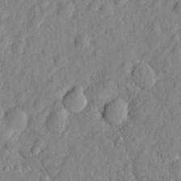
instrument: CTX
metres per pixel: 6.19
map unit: Htu
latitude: 3.5371
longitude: 153.3131
